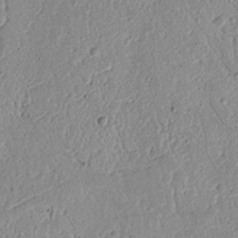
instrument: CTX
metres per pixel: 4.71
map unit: Nhu
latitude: 17.2726
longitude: -74.2145
